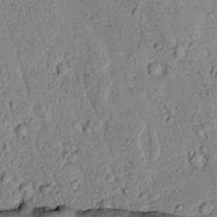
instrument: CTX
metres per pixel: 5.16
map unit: lAvf
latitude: 7.2348
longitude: 169.6155
